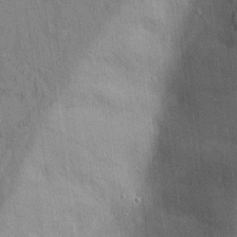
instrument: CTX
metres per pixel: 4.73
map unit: lAvf
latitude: 6.9325
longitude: 167.6344
